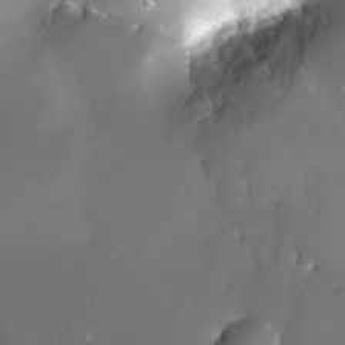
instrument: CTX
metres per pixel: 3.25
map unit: Nhe
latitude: -33.0109
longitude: -116.0255
